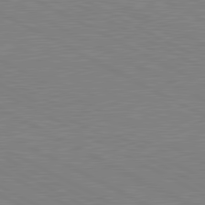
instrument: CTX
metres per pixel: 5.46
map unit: lApd
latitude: 80.9514
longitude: 150.8408
